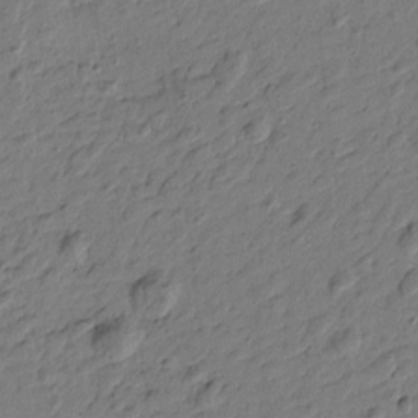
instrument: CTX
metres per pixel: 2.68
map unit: Htu
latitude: 0.1766
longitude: -175.4993
